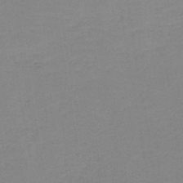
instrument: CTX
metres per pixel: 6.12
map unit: HNb
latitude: -49.7667
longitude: -48.7435
